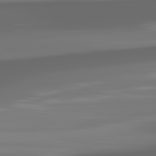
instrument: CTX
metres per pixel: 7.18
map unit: lApd
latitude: 81.9717
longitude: -169.2915
